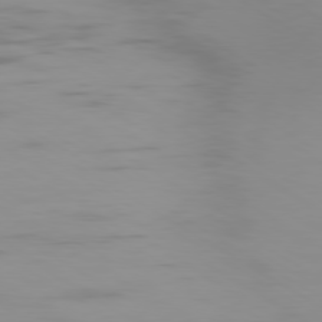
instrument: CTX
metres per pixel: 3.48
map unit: Ap
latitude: -79.6344
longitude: -92.5923
